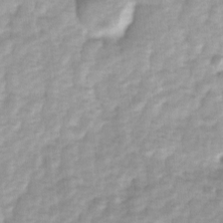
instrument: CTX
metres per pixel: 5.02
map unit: Ave
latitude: 1.4426
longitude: -112.2711
